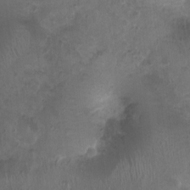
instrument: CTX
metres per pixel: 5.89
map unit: Nhu
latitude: 1.6316
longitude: -15.4049
